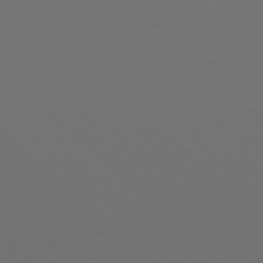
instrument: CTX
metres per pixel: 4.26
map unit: Hpe
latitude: 77.5560
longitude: -168.1200
